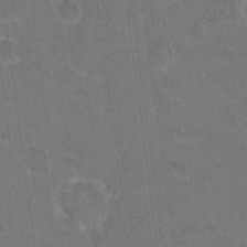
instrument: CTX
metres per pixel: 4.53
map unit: Hto
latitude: 17.9339
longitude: -39.9906
